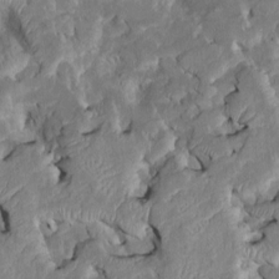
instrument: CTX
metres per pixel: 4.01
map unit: Htu
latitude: -7.0864
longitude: 145.3132
